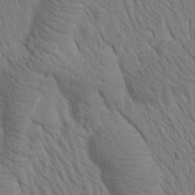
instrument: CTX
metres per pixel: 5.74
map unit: Htu
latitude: -1.5211
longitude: 172.3495
